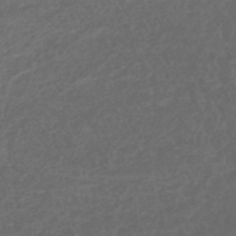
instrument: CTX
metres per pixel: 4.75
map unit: lHb
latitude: -43.8800
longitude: 71.4266
